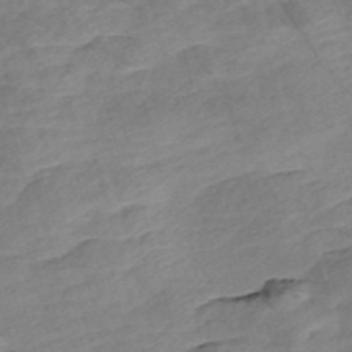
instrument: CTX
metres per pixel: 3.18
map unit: Nve
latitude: -57.1620
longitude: 54.0283
